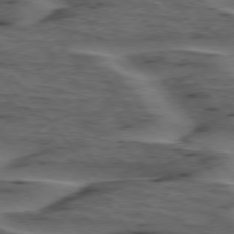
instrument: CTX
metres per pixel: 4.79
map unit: lApd
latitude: 75.6316
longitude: -70.4034
